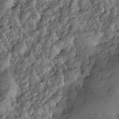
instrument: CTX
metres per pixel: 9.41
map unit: Nhe
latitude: -29.5966
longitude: -110.5924
